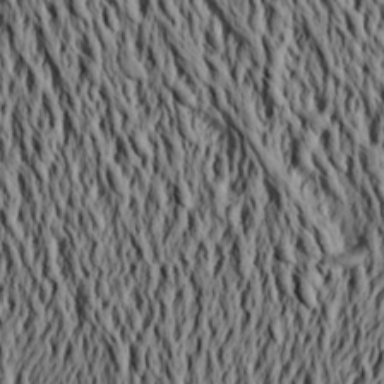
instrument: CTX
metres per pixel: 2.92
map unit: Aa
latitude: 21.3482
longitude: -149.9150
